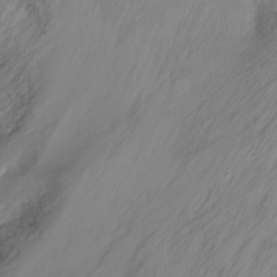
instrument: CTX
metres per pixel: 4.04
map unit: Ht
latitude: -16.3873
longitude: -42.8002
